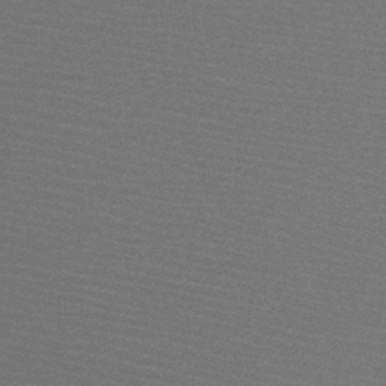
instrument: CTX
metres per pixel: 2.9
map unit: HNb
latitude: -47.8989
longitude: -43.5371
